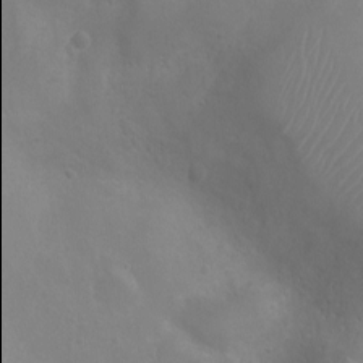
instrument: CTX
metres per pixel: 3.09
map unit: Ht
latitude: -3.7855
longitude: -17.9906
